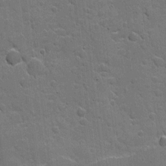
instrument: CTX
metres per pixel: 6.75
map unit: eHh
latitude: 5.0080
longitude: -65.5182
